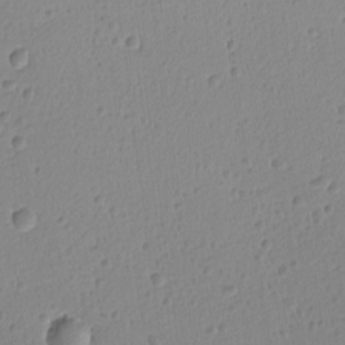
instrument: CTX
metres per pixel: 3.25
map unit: lAvf
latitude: -9.3698
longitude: -119.9528
